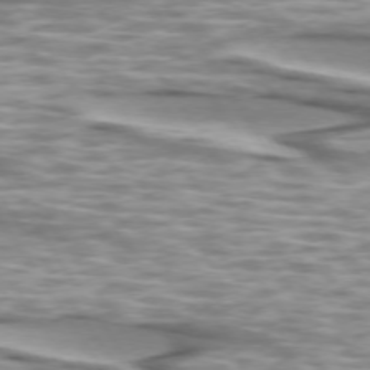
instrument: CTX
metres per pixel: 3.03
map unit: lApd
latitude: 74.1767
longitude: -57.0836
